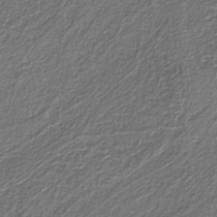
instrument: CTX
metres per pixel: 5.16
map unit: eAb
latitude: -39.1431
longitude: 51.3699
